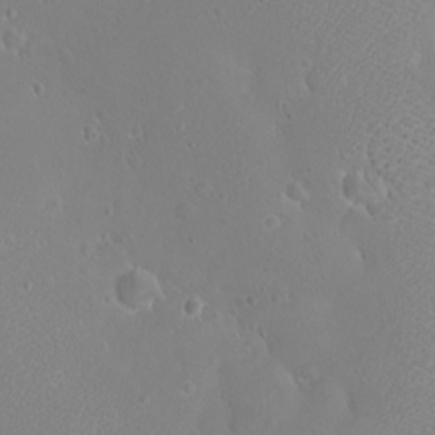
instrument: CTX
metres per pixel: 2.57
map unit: eHh
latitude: -8.7085
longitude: -69.8583
